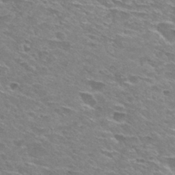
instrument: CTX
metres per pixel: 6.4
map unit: Hto
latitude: 29.8961
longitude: -47.3293
